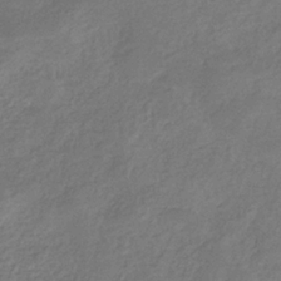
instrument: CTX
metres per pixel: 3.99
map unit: eHb
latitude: -30.8030
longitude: 71.0864
